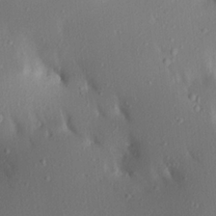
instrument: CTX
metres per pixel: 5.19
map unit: Aa
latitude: 20.5924
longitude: -146.3657
